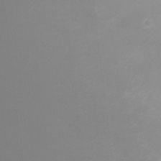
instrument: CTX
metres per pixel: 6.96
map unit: Ht
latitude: -0.5952
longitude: -35.8205
